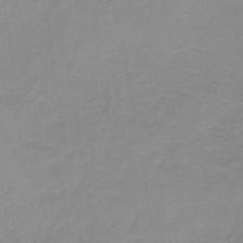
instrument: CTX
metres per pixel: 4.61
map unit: eAb
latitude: -35.9178
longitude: 51.9178
